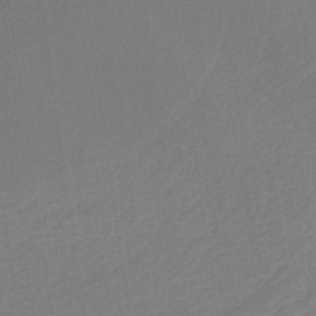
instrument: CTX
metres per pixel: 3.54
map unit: HNb
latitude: -37.0486
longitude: 58.1983
